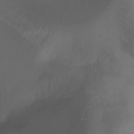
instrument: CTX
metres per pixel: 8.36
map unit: Nhu
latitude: -4.7652
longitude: -76.1200
